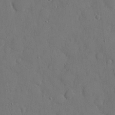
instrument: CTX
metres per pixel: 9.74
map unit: eHh
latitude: 7.3860
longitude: -68.4223
